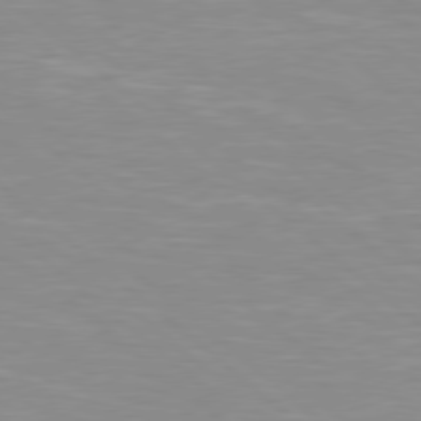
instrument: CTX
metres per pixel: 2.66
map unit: Hpe
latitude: 78.4223
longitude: -140.7813
